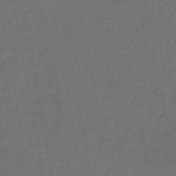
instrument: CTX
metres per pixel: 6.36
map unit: lHb
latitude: -43.4076
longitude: 61.3699
